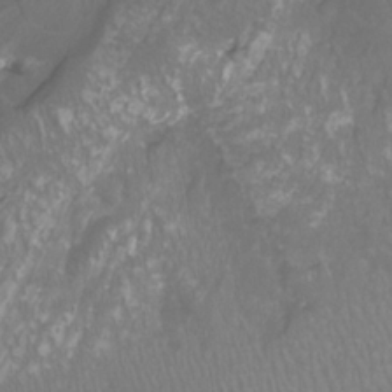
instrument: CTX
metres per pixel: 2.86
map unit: Htu
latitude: -10.0094
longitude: -73.8205
